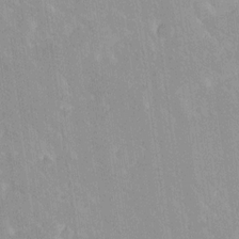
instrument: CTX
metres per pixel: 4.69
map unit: Ave
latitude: 19.9717
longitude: -136.8191
